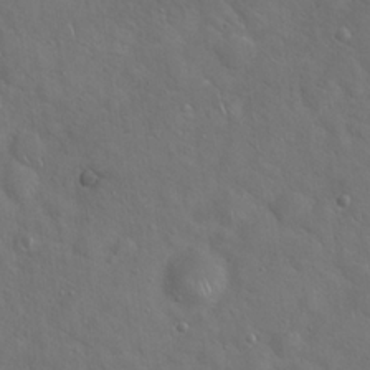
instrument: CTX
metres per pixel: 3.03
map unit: Hto
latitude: 17.6316
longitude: -53.1781
